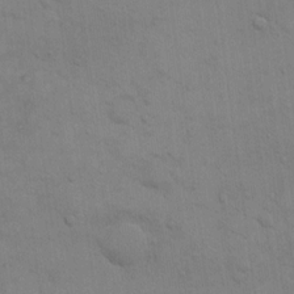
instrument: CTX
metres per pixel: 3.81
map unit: eHh
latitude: 16.5924
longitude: -66.7246
